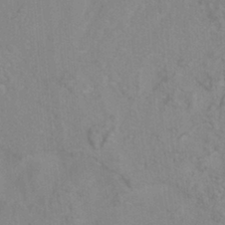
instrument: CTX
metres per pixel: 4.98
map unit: ANa
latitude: -39.3132
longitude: 96.2362
